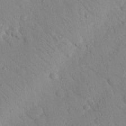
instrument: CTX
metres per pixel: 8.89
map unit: Nhu
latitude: 23.5749
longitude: -74.6491
